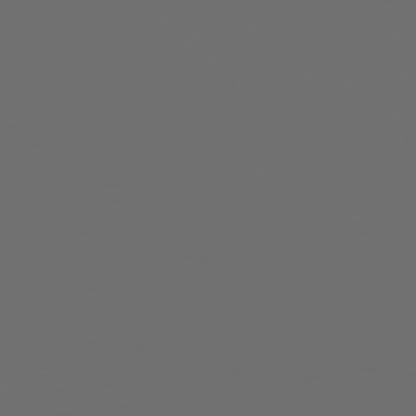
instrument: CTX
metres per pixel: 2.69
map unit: Ap
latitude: -76.0472
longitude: -63.9906
